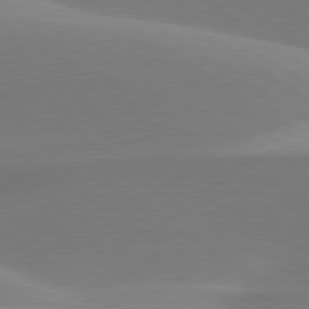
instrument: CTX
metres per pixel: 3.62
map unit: lApd
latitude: 79.8017
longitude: -95.0459
